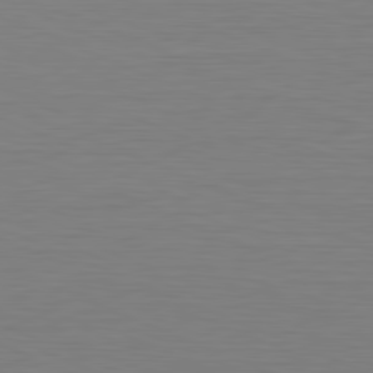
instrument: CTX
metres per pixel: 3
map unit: Hpe
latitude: -81.5966
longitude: 8.7652
